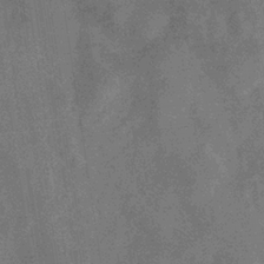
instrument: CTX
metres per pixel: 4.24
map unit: eHb
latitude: -34.4440
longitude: 73.3887
